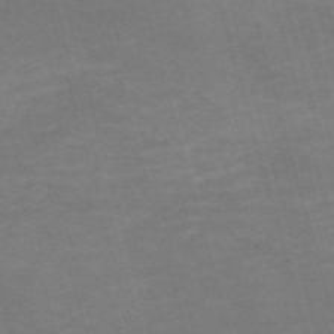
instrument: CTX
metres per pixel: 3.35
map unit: Nve
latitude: -59.7477
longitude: 57.4643
